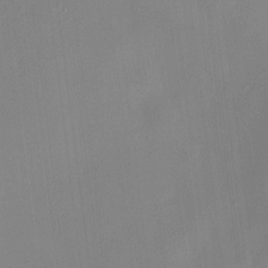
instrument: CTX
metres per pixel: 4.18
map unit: HNhu
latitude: 8.9892
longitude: 9.7478
